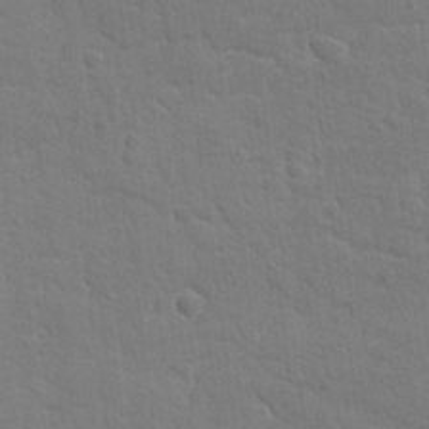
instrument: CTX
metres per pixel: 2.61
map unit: lAvf
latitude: -9.5210
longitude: -120.0255
